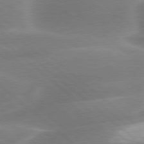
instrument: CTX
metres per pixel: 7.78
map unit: lApd
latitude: 79.7639
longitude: -116.9136
